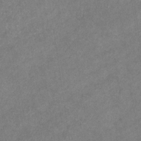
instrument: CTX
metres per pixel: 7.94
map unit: eHb
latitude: -31.6344
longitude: 71.6533
